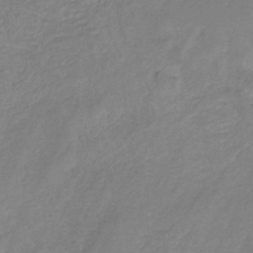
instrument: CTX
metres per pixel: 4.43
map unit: HNb
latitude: -34.5007
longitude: 55.2943
